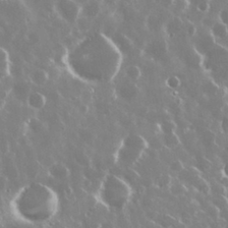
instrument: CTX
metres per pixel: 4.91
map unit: Nhu
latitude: 29.3859
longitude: -60.6301
